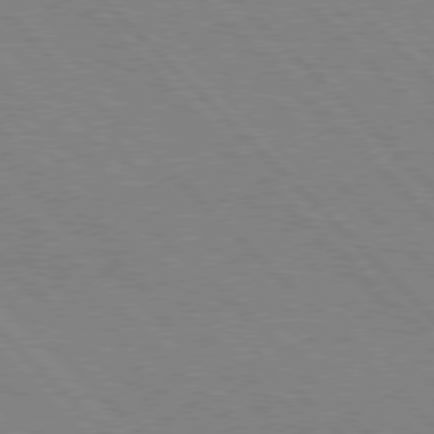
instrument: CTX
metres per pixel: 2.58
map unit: Hpe
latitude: 76.8758
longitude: -127.1970
